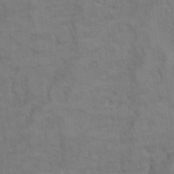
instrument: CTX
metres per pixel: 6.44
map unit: Hto
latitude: 9.8583
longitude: -35.7071
